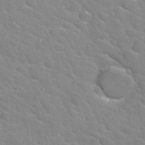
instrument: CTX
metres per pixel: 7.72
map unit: Hto
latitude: 34.4601
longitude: -50.2711
